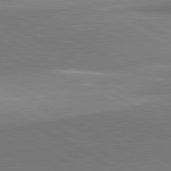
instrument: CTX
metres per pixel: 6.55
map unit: lApd
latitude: 80.9892
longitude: 155.6533
